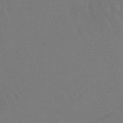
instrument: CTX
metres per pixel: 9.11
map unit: lHb
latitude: -45.3699
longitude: 69.5021
